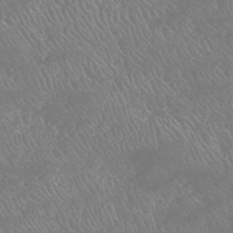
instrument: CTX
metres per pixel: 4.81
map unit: HNhu
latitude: -46.9352
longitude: 29.8422
